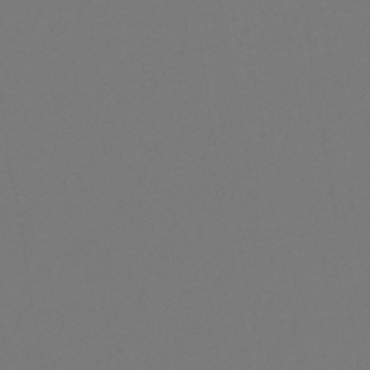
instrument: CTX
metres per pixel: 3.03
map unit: lHb
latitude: -46.7841
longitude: 72.6896
